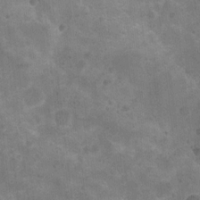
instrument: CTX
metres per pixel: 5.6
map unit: Nhu
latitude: 8.7057
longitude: -22.1389
